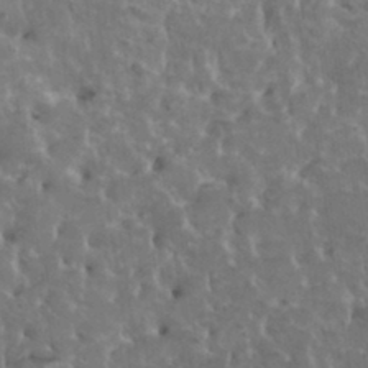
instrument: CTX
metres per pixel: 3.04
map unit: HNhu
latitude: 6.2711
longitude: -0.9136
